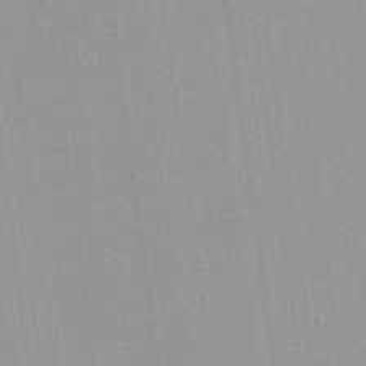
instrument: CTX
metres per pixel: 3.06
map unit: HNhu
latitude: -0.7464
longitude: -5.8772
